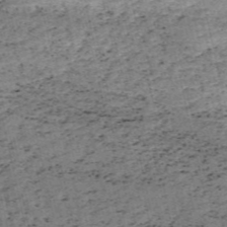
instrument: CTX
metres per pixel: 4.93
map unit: HNb
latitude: -54.4440
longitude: -47.1970
